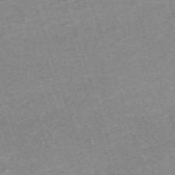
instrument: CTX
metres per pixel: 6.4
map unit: eHh
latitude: -64.3495
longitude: 49.8989
